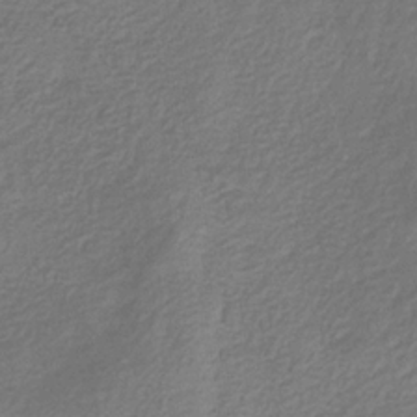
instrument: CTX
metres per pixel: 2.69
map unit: eHb
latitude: -30.4062
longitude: 71.0864
